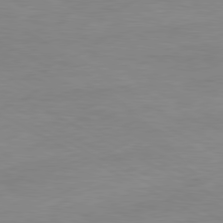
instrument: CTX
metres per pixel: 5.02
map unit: Ap
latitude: -81.2754
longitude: -96.4979
